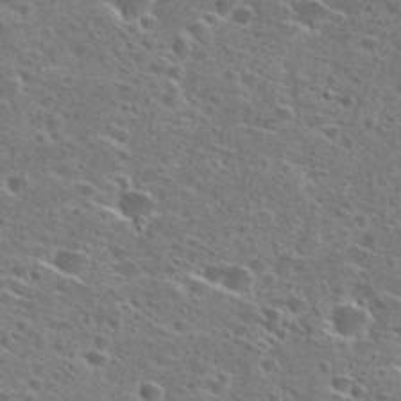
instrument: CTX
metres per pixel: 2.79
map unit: Hto
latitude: 27.3104
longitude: -47.3104
